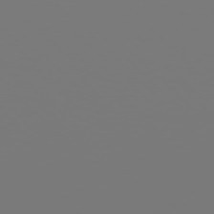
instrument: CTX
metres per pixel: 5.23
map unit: Hpe
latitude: 77.2915
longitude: -136.8380
